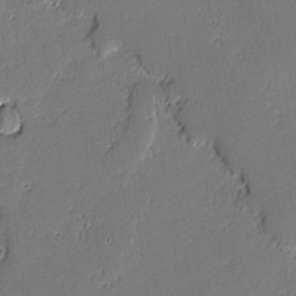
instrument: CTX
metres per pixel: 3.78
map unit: lAvf
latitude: -1.6155
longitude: -108.2900
